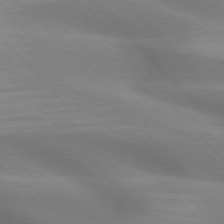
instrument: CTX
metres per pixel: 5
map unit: lApd
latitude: 75.1592
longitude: -61.4048
